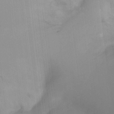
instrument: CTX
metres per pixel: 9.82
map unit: Ht
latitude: -11.7667
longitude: -46.4034
